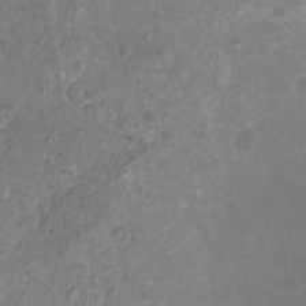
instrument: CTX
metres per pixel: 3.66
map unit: Nhu
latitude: -12.0850
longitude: -74.7435
